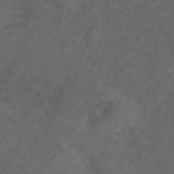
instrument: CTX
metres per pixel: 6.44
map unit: ANa
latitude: 39.0458
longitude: 23.9367
